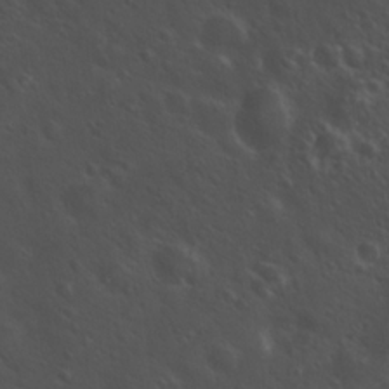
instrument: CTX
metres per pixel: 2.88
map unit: Hto
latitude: 18.8758
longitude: -54.3278
